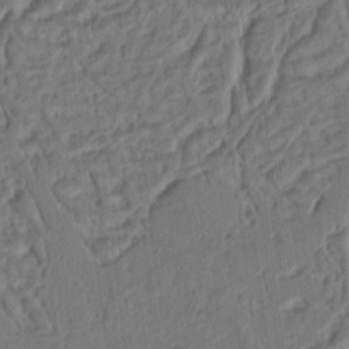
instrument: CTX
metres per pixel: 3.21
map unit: Ht
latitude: 10.1200
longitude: -75.1970
